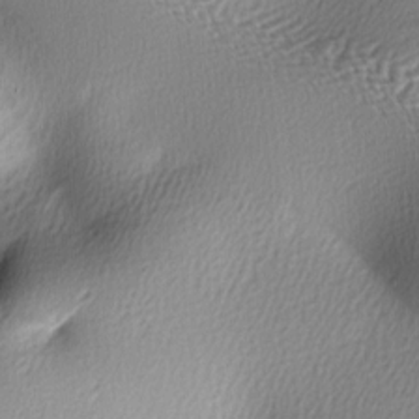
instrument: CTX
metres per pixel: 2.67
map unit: lAa
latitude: -6.2172
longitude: -123.1592
